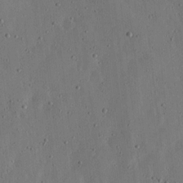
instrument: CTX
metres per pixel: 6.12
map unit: lHvf
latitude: 19.5749
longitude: -114.7624
